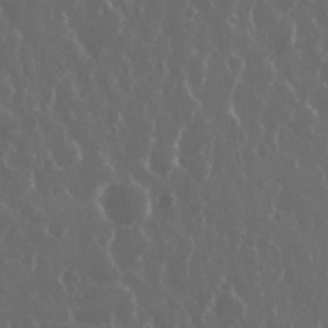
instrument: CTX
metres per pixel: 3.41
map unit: eHh
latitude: 33.7639
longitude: -59.0459
